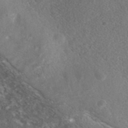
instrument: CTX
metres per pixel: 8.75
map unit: Nhe
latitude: -41.6344
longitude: -111.0081
